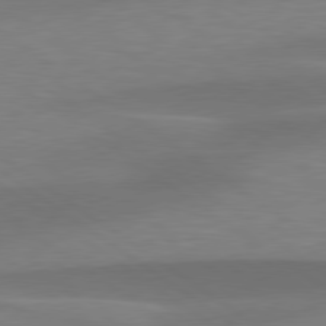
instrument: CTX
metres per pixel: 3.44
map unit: lApd
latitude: 79.4994
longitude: -94.3090
